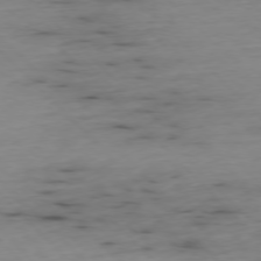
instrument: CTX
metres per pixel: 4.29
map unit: Ap
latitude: -77.1242
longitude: -91.3293
